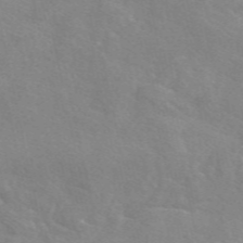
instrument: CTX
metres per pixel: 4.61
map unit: eAb
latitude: 49.8961
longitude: 120.6518
